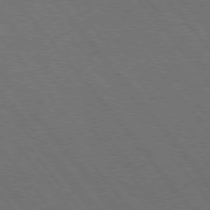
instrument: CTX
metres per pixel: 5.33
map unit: Hpe
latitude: 75.5371
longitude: -138.1767
